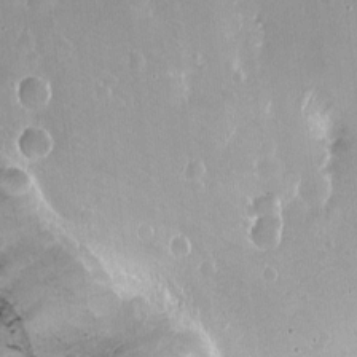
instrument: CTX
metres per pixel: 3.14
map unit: Nhu
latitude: -12.5007
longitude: -38.9136
